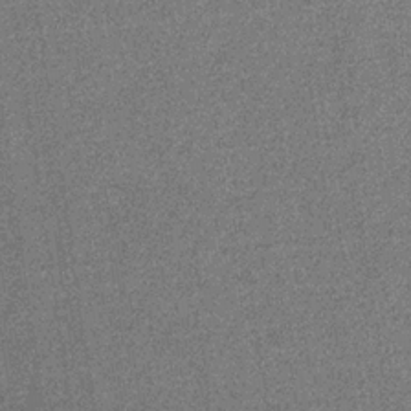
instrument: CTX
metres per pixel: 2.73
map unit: eHb
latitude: -31.6155
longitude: 67.9178
